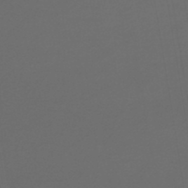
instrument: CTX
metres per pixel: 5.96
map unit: lHb
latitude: -46.1417
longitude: 71.6533
